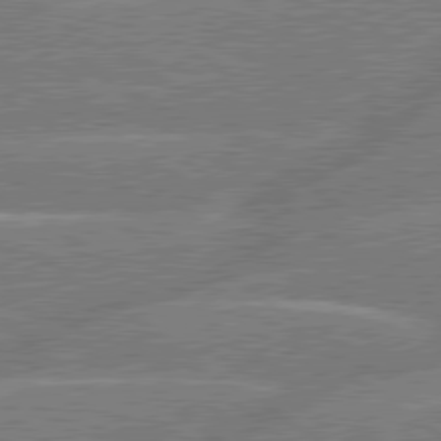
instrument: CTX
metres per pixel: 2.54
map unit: lApd
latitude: 79.6694
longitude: -144.9325
